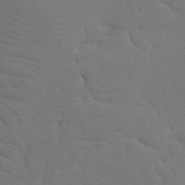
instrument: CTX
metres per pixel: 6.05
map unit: Nhu
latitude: 20.2712
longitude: -73.6883
